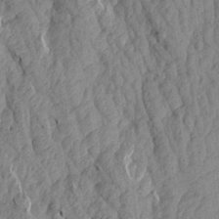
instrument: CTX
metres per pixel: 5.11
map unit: Aa
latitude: 18.3278
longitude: -145.9339
